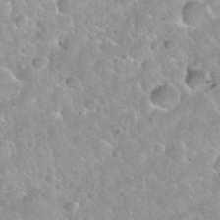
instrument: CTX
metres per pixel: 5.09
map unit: Nhu
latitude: 29.9528
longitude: -53.7639
